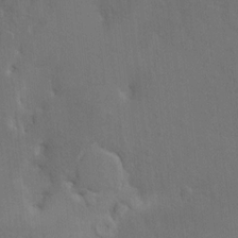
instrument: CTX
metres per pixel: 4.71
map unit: HNhu
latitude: 6.6490
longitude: 3.8800
